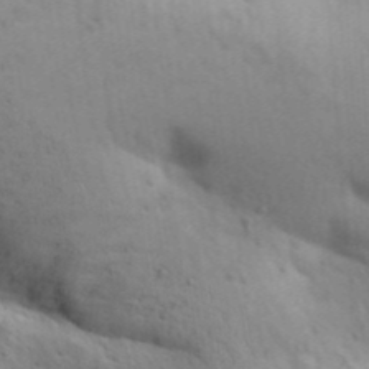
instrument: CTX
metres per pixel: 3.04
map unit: Aa
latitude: 31.0081
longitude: -146.9325
